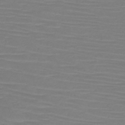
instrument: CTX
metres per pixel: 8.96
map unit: HNb
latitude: -45.6722
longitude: -46.5168
